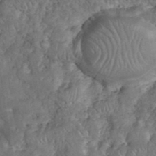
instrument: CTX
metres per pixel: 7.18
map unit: eHh
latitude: 38.0633
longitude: -58.5924
